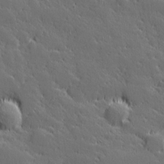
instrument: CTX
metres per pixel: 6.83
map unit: Hve
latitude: 26.9892
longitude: 144.2173
